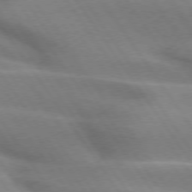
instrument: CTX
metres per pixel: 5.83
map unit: lApd
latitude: 74.7246
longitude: -63.7450
